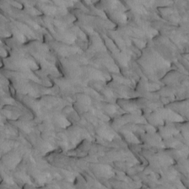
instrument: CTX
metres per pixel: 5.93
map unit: Htu
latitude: 1.6882
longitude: 144.5196
